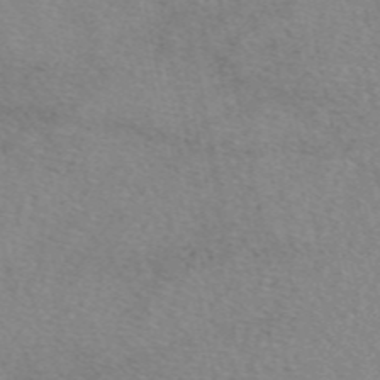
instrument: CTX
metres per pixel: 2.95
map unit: eAb
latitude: 49.0647
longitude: 107.0487
